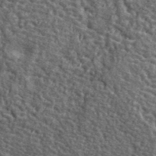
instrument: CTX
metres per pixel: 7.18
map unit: lHvf
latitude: 41.4237
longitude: -89.8584
